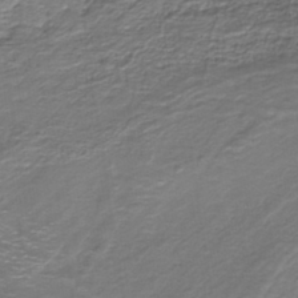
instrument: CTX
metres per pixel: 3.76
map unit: lHb
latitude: -39.4266
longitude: 53.1242
